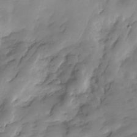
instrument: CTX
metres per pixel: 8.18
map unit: Hve
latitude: -30.0472
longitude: 94.5384
